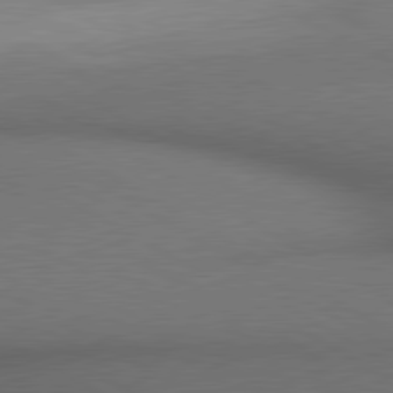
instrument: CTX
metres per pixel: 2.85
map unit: lApd
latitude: 80.5168
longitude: 136.2361
